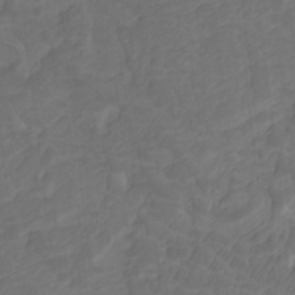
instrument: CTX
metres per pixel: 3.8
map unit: Htu
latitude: -7.8800
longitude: -65.5560
